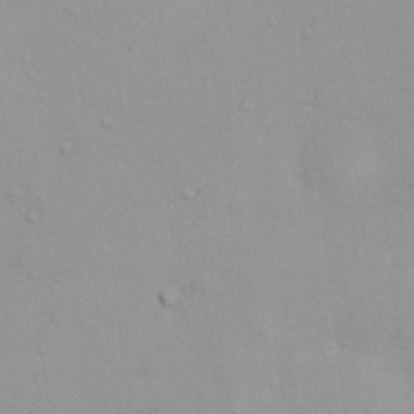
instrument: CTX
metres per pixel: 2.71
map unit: Ht
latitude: 3.6883
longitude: -22.7057
